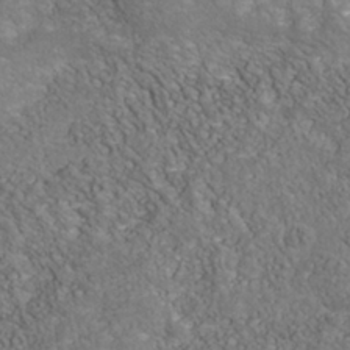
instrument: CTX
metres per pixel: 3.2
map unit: Nhu
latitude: -39.7856
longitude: -83.5938
